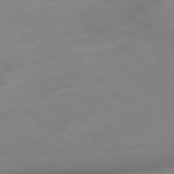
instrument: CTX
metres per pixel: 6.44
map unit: Hpe
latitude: -78.4440
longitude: -18.3278
